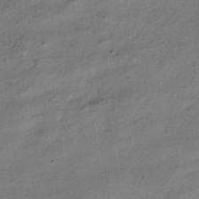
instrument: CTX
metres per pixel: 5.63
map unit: ANa
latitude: -41.4076
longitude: 105.4454
